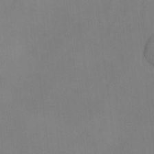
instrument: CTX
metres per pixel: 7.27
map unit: eHh
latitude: -8.6707
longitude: -69.0269
